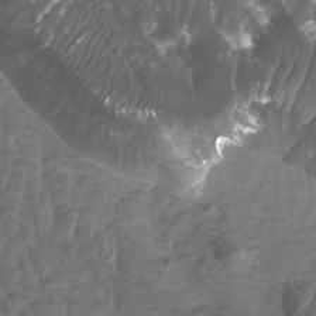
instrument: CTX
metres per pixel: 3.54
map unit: Htu
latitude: 3.7260
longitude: -20.7435
